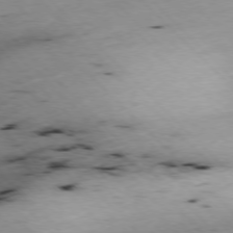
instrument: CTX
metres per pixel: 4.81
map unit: Ap
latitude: -77.2187
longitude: -60.0633
